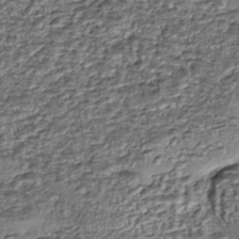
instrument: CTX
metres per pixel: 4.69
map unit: eHh
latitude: -43.3887
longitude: 121.8044
